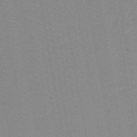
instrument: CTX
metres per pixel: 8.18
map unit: lHb
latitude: -44.2173
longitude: 53.3320
